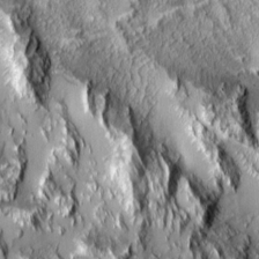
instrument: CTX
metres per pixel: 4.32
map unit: Aa
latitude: 7.0458
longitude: -128.3278
